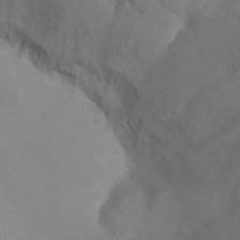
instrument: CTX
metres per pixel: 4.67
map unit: Ht
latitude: -5.3131
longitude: -28.8569
